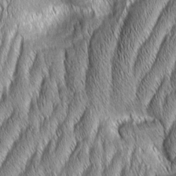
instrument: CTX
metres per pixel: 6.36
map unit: Aa
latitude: 7.2537
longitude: -131.1404
